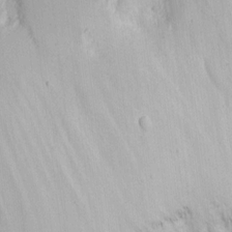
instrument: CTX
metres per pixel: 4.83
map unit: eHh
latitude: 9.9339
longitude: -71.4993
